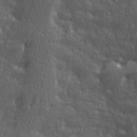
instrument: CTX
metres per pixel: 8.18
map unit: Hve
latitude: 24.3656
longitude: -96.8947
